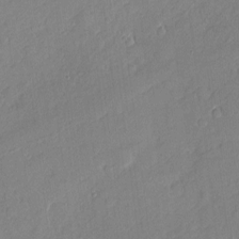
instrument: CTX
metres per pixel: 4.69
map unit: eHh
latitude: 3.7827
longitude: -74.5168
